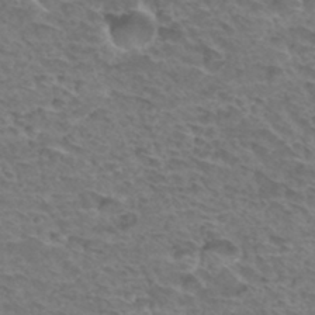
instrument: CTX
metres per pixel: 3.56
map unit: Hto
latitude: 33.8016
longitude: -44.4601
